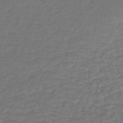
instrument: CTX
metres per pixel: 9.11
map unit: lHb
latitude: -43.8422
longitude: 69.9178
